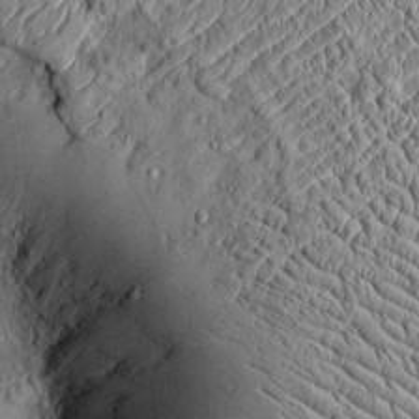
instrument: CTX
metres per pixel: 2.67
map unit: Htu
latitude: -4.7085
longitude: 157.3698
